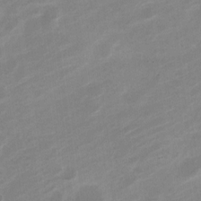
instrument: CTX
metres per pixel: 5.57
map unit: Nve
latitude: -18.7085
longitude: 107.6911
